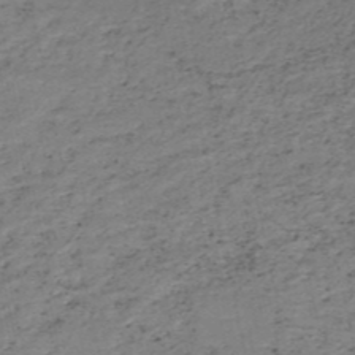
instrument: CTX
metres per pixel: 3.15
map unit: HNb
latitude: -51.6722
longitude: -53.1592
